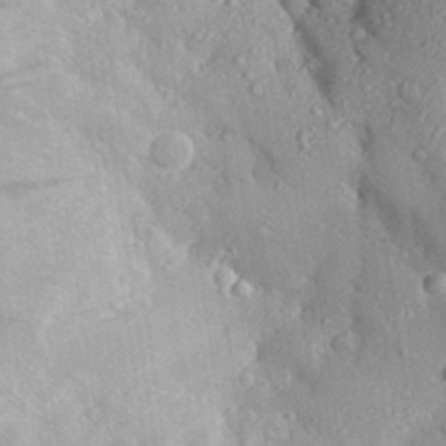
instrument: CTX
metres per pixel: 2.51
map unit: Aa
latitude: 29.2537
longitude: -131.4238
